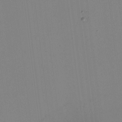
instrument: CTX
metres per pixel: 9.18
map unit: HNhu
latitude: -1.5966
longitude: -6.3845
